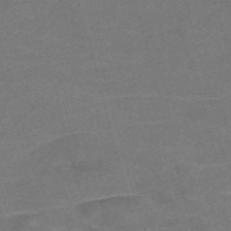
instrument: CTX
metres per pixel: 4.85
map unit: Nve
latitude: -58.8407
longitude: 64.9353
